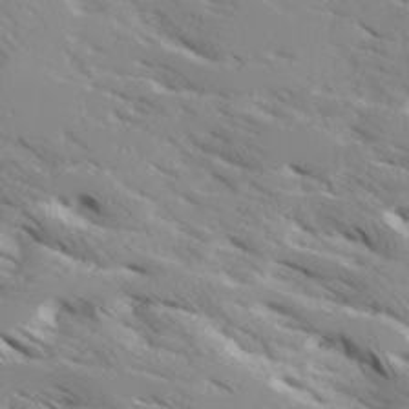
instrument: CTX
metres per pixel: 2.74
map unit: Ave
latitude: 17.3293
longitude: -129.4048
